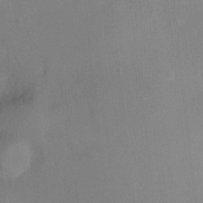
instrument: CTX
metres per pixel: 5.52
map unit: Ht
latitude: 2.4412
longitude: -29.2537
